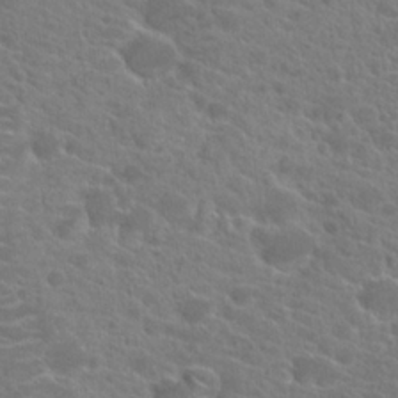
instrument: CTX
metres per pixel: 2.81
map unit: Hto
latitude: 21.9528
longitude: -39.5749
